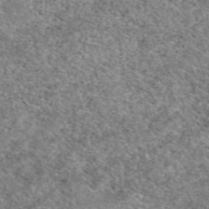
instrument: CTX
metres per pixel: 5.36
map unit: eAb
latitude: 50.0444
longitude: 108.6896
